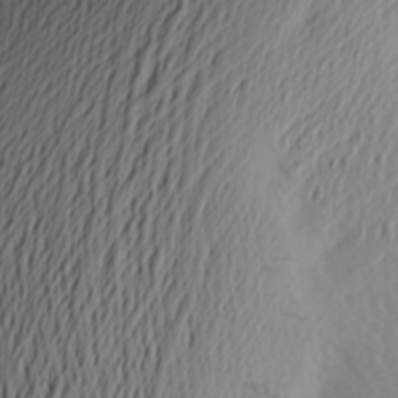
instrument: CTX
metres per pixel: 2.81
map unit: Aa
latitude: 26.3845
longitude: -146.9325
